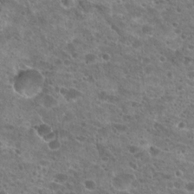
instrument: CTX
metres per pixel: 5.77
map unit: Hto
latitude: 21.1781
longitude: -41.5560
